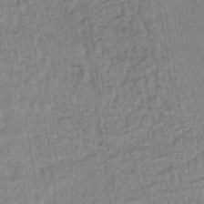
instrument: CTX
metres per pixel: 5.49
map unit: lHb
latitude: -35.5021
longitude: 65.8800
